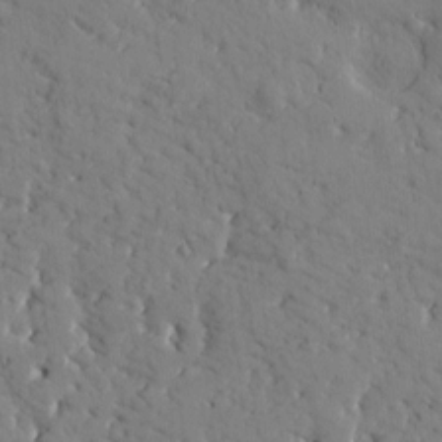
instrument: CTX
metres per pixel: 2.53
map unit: Htu
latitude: -1.9556
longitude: 175.3887
